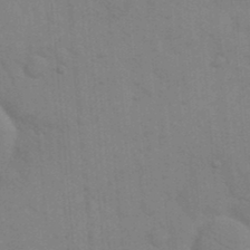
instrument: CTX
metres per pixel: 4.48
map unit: eHh
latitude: 18.6490
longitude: -64.1578
